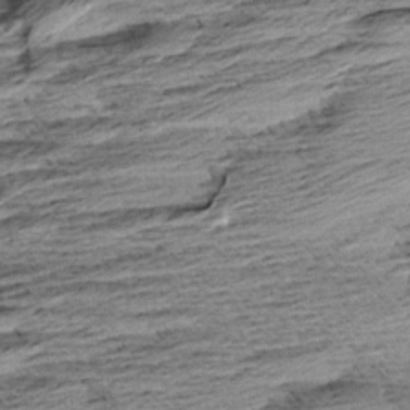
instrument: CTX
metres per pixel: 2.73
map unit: Aa
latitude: 8.4223
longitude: -138.6868
